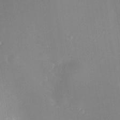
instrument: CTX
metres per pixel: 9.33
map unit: Nhe
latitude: -35.5210
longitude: -118.1578
